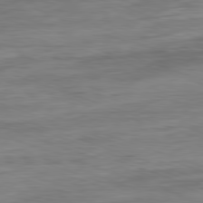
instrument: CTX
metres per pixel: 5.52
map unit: Ap
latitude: -81.4455
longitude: -89.0270
